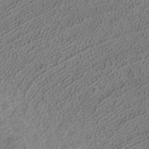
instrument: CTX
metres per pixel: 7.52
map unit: ANa
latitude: 37.7072
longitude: 16.5952
